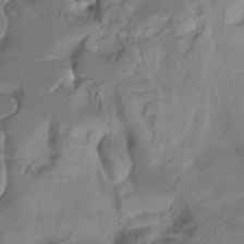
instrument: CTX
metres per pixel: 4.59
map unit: ANa
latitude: -38.4062
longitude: 96.6519
